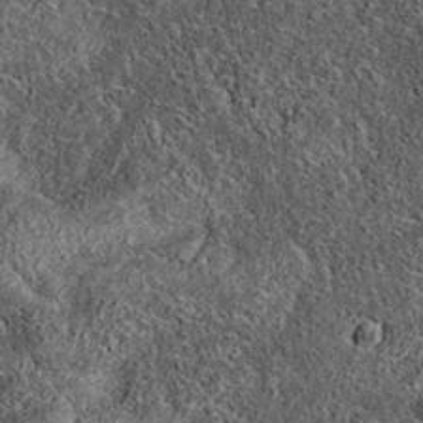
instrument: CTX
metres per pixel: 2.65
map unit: eAb
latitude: 36.6868
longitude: 108.2739
